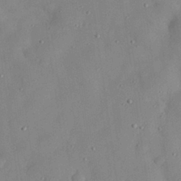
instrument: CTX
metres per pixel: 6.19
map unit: eHh
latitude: 29.8961
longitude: -72.1389
